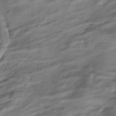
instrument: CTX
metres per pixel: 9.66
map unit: HNhu
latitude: -39.6533
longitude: 102.1606
